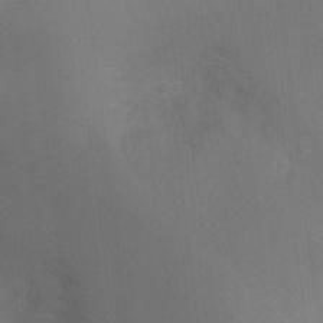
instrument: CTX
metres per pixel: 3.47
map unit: Ht
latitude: -7.8800
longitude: -24.2144
